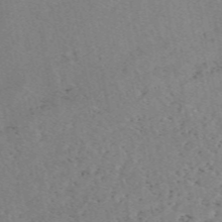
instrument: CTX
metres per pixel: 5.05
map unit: eAb
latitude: 48.7057
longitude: 106.7463
